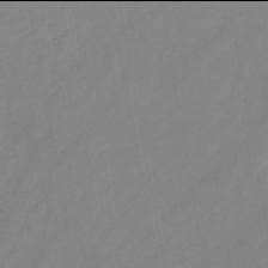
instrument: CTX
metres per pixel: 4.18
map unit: HNb
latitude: -46.0094
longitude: -38.5168
